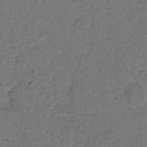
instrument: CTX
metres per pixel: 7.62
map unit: eHh
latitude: 7.4048
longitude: -63.1592
